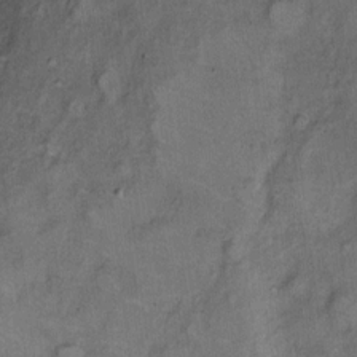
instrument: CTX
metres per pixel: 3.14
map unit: Ht
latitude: 8.6113
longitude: -38.6112
